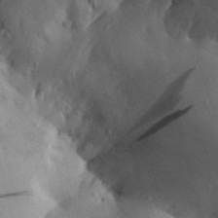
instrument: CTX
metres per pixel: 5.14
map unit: Aa
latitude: 30.2712
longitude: -142.2712
